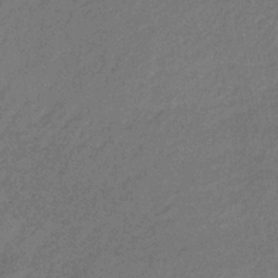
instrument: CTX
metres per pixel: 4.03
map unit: lHb
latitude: -37.3509
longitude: 59.5588
